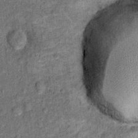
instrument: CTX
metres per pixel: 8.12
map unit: Ht
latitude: 9.6127
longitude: -38.5546
